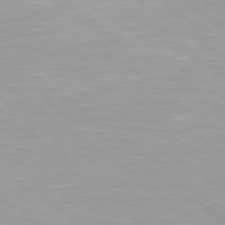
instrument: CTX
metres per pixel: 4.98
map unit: Hpe
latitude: 79.4427
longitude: -129.1781
